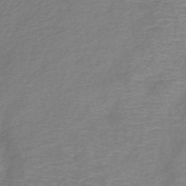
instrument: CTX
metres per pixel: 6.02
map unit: lHb
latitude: -41.5777
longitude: 78.5951
